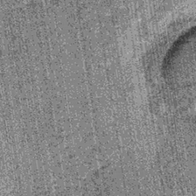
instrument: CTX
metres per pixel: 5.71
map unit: lHb
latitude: -39.2376
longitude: 67.5022
